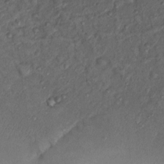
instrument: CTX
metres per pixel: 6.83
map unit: Nhu
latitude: 12.4979
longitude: -28.5734
